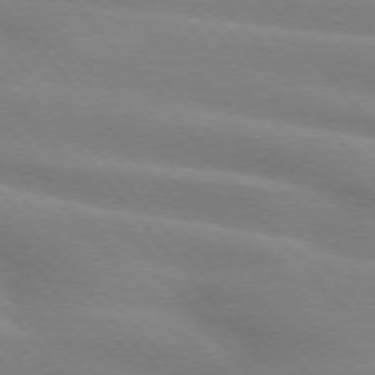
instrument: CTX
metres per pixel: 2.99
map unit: lApd
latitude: 74.1389
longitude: -60.5923
